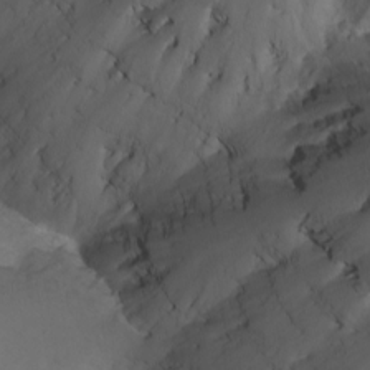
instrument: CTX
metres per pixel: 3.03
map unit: Nhu
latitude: -8.8030
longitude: -65.6505
